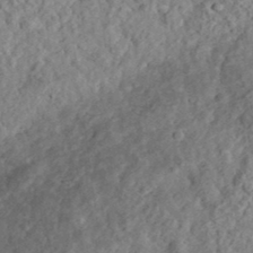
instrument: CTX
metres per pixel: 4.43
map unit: eHh
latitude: 35.7449
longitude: -79.1026
